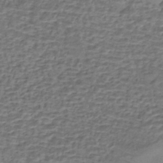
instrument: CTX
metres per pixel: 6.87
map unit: eHh
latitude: -43.2564
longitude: 120.2739
